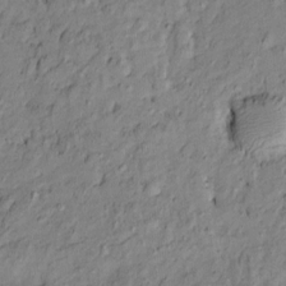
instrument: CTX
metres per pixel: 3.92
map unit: Htu
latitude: -9.6155
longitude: 177.2565
